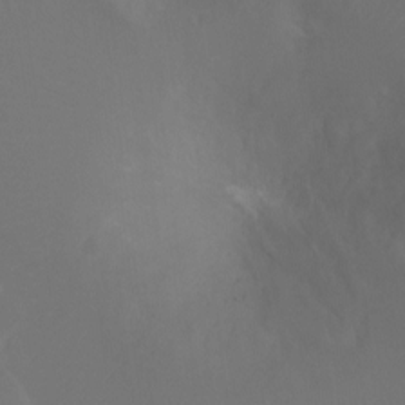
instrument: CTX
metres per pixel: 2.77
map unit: Ht
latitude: -7.9745
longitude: -27.8206
